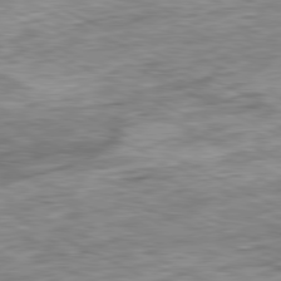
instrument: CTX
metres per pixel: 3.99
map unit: Ap
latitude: -81.1620
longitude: -88.5924
